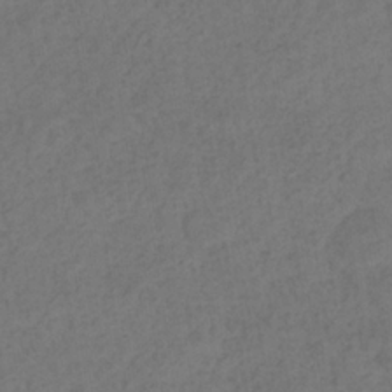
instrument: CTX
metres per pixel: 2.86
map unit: eHb
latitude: -32.7086
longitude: 72.6140
